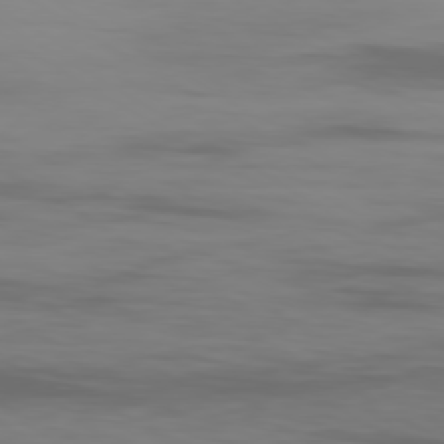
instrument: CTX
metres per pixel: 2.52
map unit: Ap
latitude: -79.8611
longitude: -93.1403
